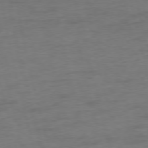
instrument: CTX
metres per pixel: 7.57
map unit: Ap
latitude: -75.5211
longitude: -73.8017
